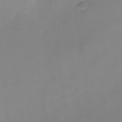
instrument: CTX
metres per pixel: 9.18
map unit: Nhu
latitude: -23.5588
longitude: -70.2900
